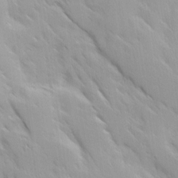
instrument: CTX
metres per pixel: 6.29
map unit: Ave
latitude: 9.7072
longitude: -103.3859
